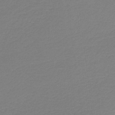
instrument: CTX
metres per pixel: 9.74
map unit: HNb
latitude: -37.4643
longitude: 55.1998
